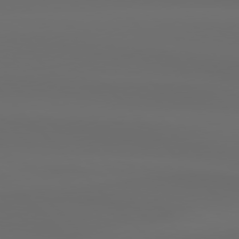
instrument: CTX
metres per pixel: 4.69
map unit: Hpe
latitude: 76.9891
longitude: -133.3104
